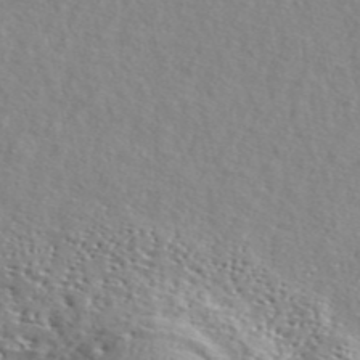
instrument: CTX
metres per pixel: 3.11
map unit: ANa
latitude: 45.6505
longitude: 49.6911
